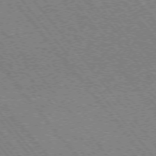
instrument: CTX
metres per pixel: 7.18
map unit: Ap
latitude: -75.8045
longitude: -95.3671
